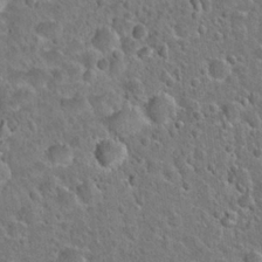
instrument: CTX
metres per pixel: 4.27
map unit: Hto
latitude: 21.2537
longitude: -48.6302
